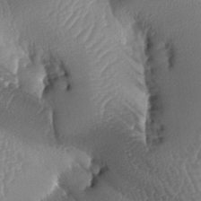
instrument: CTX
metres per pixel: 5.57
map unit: lAa
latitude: -7.1053
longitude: -129.3293
